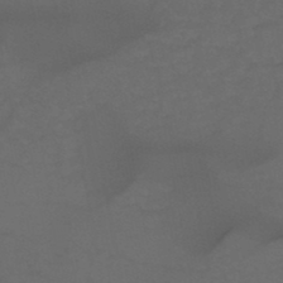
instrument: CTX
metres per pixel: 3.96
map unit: HNb
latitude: -46.8030
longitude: -35.3481
